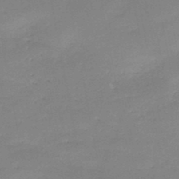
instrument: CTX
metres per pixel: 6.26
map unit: HNb
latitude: -48.4251
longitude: -39.5560
